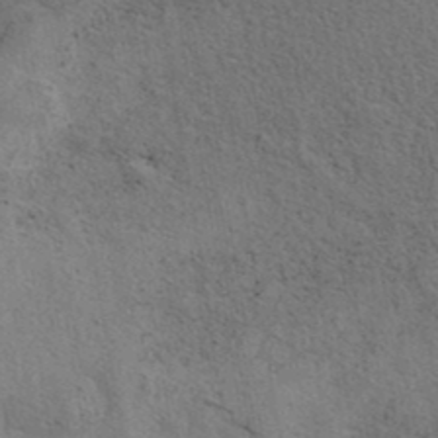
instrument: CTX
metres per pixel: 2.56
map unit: eAb
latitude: 38.5735
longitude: 112.8975
